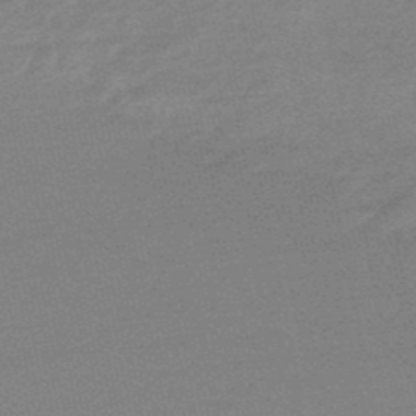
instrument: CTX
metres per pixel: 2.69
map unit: lHb
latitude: -48.5196
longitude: 81.8800
